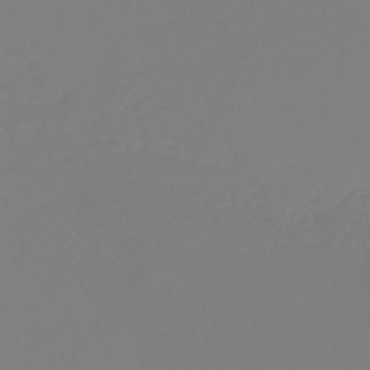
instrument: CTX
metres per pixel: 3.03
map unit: lHb
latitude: -44.8975
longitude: 55.5588
